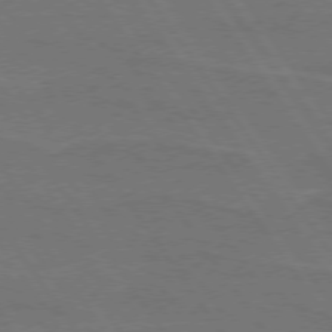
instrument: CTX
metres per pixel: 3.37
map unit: lApd
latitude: 74.7624
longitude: -56.6301
